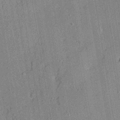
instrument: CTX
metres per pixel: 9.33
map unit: lHvf
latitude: 21.1403
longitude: 144.7085
